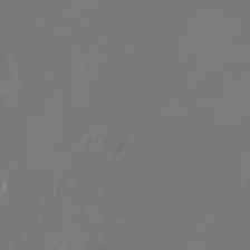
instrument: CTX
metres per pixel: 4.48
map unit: Nhu
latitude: -25.9178
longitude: -71.5560
